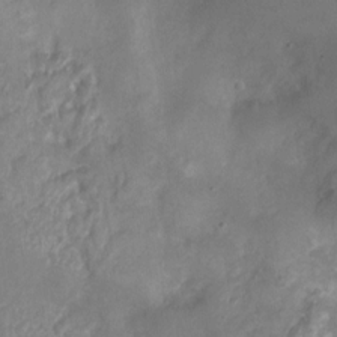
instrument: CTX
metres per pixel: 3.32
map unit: Nhu
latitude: 4.5735
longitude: -18.3467
